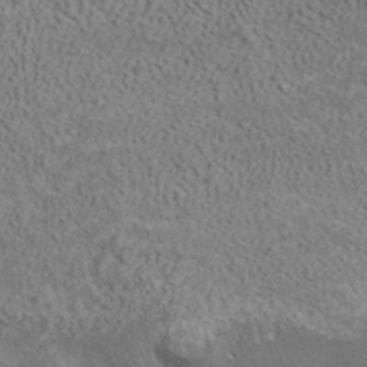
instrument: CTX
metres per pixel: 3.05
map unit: ANa
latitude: 37.9339
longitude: 20.3684
